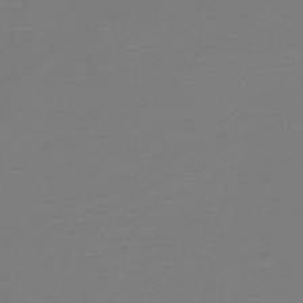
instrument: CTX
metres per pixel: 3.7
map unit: HNb
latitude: -46.7085
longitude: 53.8044
